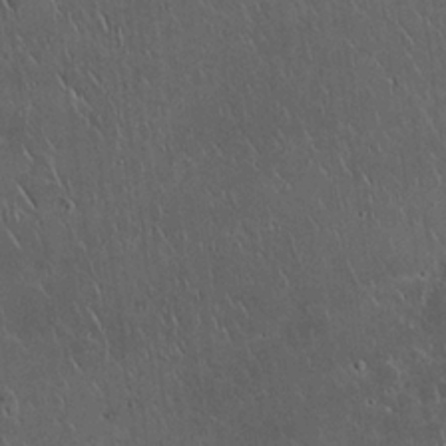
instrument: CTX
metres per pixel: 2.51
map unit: eHh
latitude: 21.9717
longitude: -58.6491
